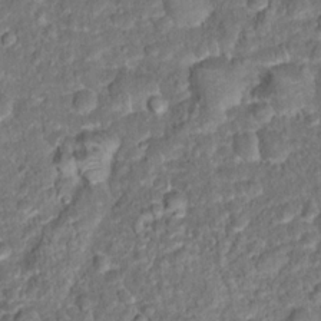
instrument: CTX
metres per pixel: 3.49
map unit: Hto
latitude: 15.6694
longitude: -39.2726
